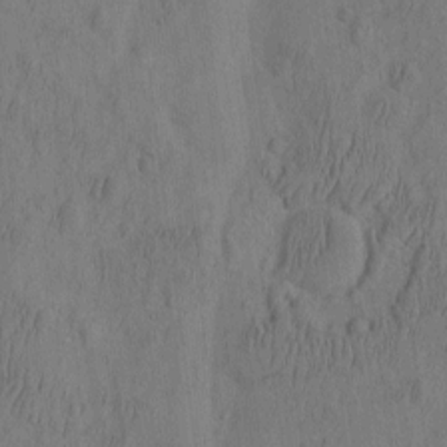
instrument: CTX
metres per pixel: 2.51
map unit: eHh
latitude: -2.7085
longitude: 17.4644
